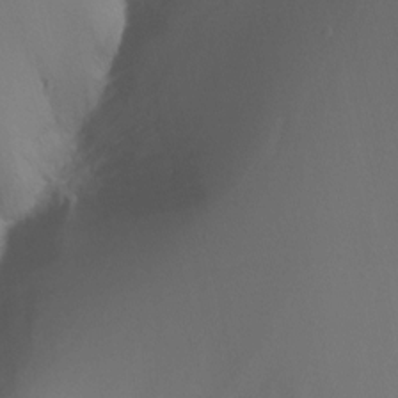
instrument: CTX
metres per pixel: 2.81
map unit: Nhu
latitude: -13.3510
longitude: -63.7639
